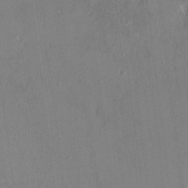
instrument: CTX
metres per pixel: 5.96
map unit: HNhu
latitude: 6.2334
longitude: 3.8422
